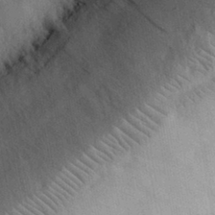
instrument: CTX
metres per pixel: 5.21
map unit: eHh
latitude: 30.3845
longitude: -74.0633
